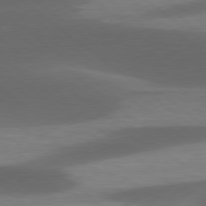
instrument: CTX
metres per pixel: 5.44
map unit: lApd
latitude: 78.7058
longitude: -48.5735
